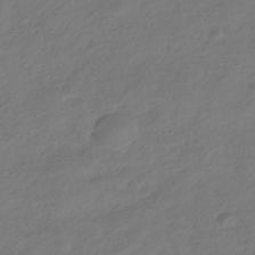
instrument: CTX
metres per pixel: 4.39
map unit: HNhu
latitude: -39.8611
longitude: 103.9367
